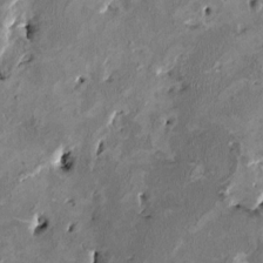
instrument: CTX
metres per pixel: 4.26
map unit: HNhu
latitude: 2.5923
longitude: -4.6490
